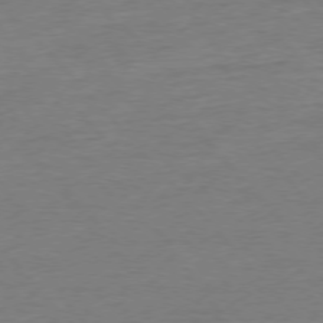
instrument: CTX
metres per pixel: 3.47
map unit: Ap
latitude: -77.1242
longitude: -95.8584
